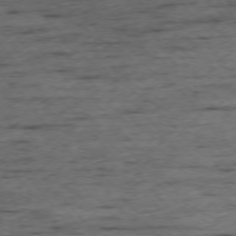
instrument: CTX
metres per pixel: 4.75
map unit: Ap
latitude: -75.8423
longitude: -90.2334
